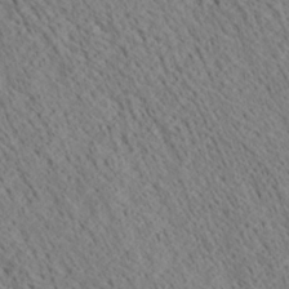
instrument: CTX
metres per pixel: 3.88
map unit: Ave
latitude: 20.4790
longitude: -140.0822
